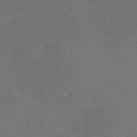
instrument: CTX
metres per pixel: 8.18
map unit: lHvf
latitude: 25.6504
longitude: 140.9731
